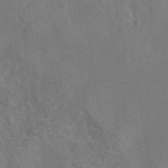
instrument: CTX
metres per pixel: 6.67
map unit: eAb
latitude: 45.8394
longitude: 109.4832
